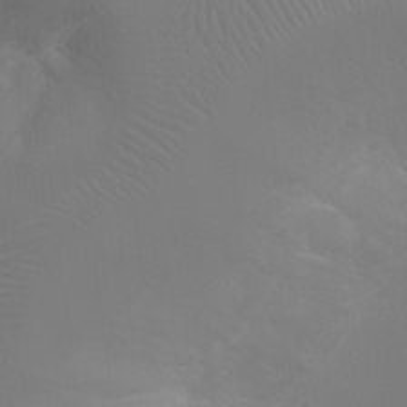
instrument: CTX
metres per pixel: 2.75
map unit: Ht
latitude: -3.8422
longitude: -19.0080
